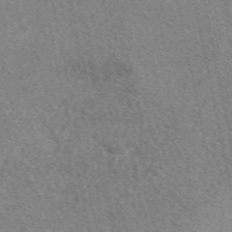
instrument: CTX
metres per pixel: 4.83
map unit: eAb
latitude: 49.7828
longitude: 109.1809
